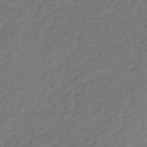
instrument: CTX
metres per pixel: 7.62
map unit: lHb
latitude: -38.9353
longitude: 63.7288
